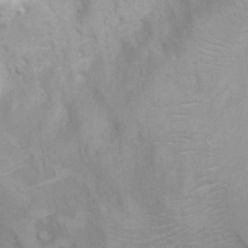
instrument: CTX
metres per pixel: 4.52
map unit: Ht
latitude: 3.9339
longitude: -29.0836
